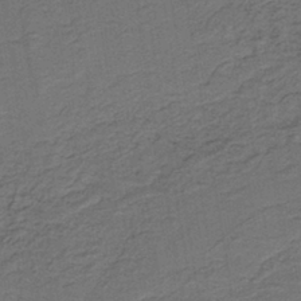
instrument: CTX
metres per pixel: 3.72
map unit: lHb
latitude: -39.9745
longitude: 55.3321
